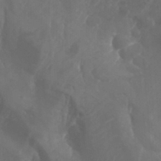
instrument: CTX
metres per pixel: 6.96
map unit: Htu
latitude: -5.1998
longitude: -75.4426
